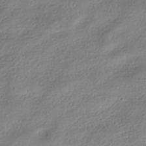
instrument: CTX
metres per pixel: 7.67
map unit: HNhu
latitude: -40.1417
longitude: 97.8045
